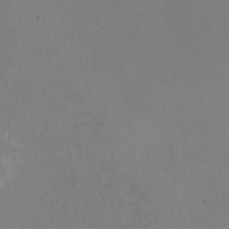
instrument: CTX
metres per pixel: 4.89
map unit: HNhu
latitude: -1.7478
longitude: -2.1578
